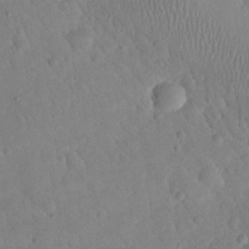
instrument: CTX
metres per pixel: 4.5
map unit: eHh
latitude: 24.8757
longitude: -66.3089
